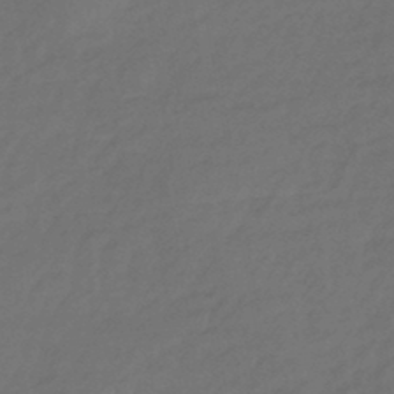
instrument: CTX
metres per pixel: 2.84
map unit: eHb
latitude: -43.7288
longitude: 86.9353
